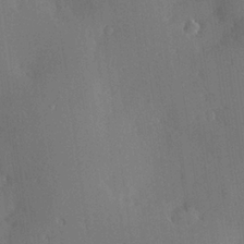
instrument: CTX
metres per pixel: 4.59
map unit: Hve
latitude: 25.0836
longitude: -92.8191
